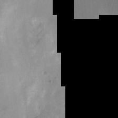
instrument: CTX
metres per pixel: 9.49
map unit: Ht
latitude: -9.6155
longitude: -22.3278
